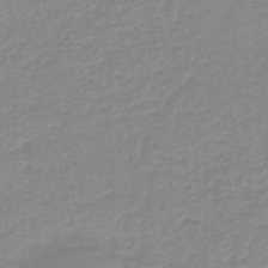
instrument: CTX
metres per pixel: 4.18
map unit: HNb
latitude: -44.5952
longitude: 53.7477
